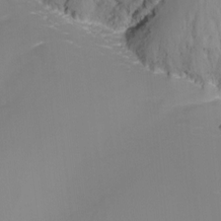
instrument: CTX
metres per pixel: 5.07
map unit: Nhu
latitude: -9.5210
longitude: -77.7260
